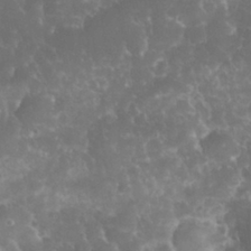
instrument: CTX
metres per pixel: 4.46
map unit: eHh
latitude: 32.7057
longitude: -63.6127
